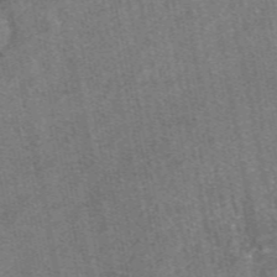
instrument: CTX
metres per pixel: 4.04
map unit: eAb
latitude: 48.3656
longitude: 108.1228
